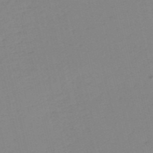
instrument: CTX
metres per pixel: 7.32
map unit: HNb
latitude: -54.2362
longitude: -38.9514
